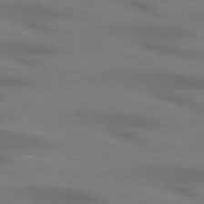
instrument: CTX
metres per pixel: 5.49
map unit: lApd
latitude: 72.4223
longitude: -49.3860
